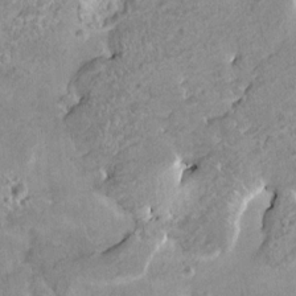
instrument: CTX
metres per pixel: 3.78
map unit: HNhu
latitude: 5.1781
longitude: 3.3509
